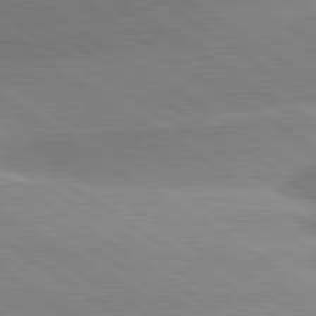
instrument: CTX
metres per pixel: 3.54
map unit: lApd
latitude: 81.4993
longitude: -157.9528
